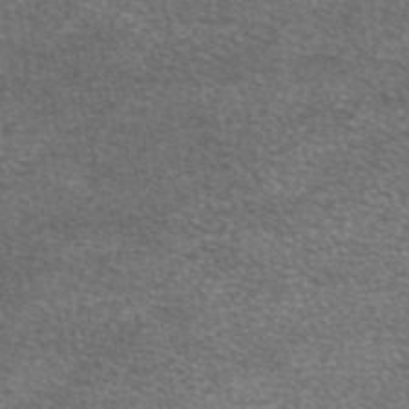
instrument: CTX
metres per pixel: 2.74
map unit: eAb
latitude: 45.6505
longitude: 104.0283
